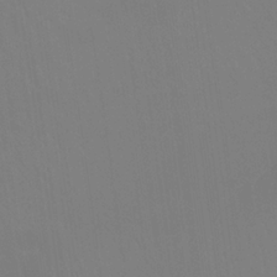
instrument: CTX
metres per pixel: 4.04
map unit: Htu
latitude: -14.2551
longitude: -47.8773
